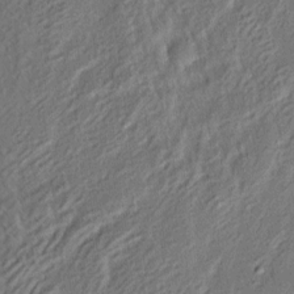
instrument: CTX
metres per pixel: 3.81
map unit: eHh
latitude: 4.6113
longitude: -77.3859
